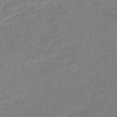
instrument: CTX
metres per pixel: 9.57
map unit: HNb
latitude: -49.5210
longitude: -44.7813
